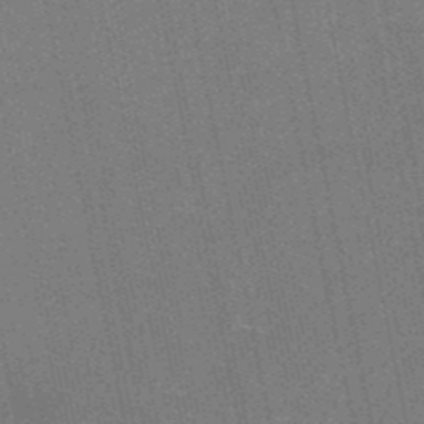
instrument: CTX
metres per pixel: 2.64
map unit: HNb
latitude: -51.8233
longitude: -44.3845
